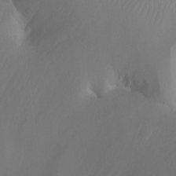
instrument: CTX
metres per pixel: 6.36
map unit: Nhu
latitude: -12.2362
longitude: -67.7071
